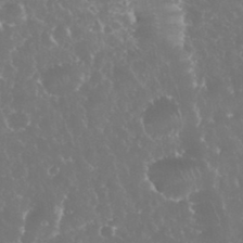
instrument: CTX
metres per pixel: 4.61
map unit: eHh
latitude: 34.7246
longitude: -63.6127
